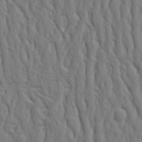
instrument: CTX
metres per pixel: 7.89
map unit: Ht
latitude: 10.3278
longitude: -77.1592
